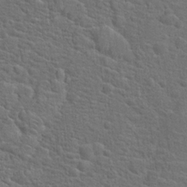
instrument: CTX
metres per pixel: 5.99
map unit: Hto
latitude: 19.1781
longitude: -43.2726
